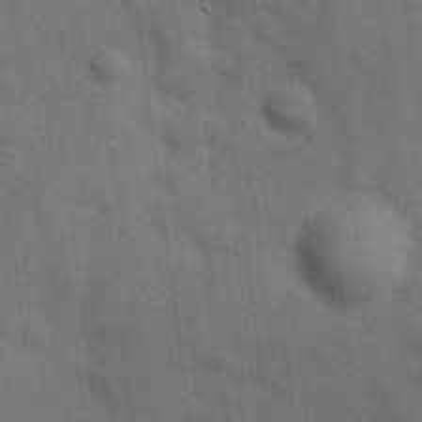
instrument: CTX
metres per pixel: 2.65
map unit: Hve
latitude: 19.2915
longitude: 151.6155
